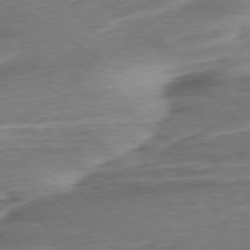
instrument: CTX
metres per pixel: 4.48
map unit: Ap
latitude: -76.6896
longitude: -77.6127
